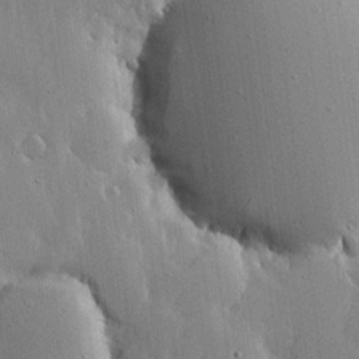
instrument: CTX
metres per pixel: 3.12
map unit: lHvf
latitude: 18.3089
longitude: -115.8016
